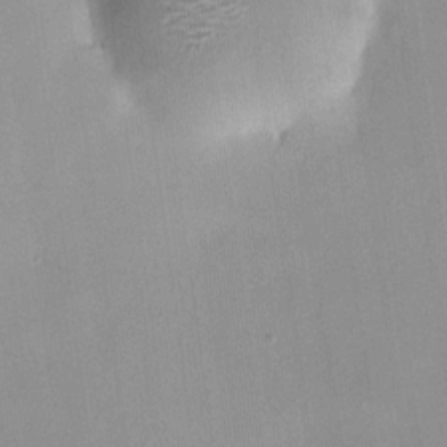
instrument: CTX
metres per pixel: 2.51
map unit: HNhu
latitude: 6.7246
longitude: 3.3131
